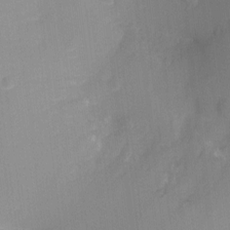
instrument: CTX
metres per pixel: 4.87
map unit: Ht
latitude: -9.2754
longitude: -23.9528
